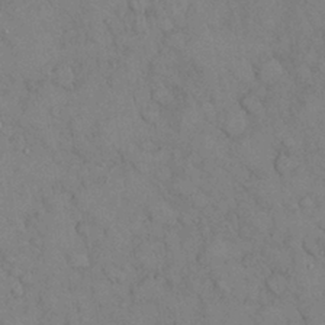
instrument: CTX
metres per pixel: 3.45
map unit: Nhu
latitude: 28.4223
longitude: -70.5546
